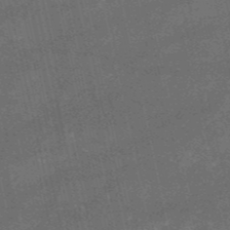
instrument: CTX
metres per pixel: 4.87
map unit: HNb
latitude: -52.5195
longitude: -40.7624
